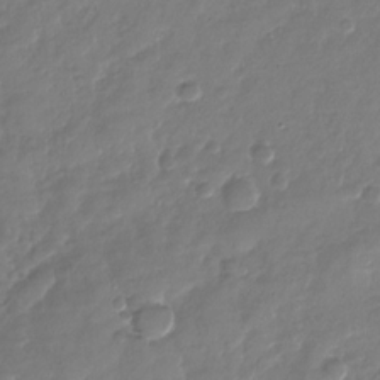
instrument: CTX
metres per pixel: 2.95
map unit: Nhu
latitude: -29.1620
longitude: -61.3670
